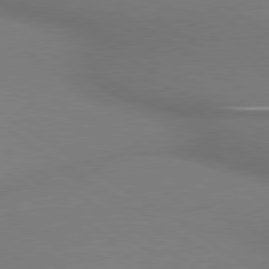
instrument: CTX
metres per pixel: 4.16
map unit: lApd
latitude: 79.7450
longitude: 178.1605
